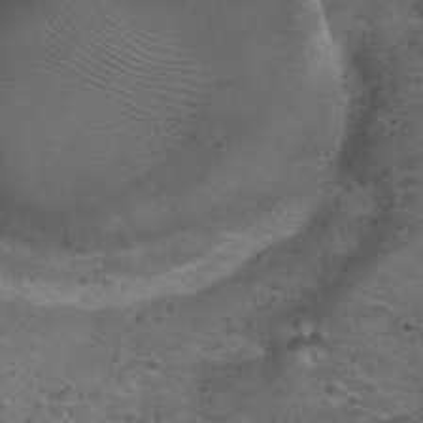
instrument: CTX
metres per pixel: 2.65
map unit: Nhu
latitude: 31.2537
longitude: -52.8758
